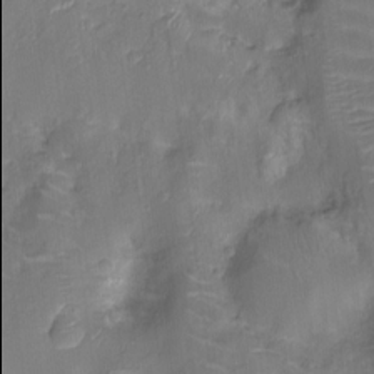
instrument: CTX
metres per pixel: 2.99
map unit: Nhu
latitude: -11.9745
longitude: -21.9906
